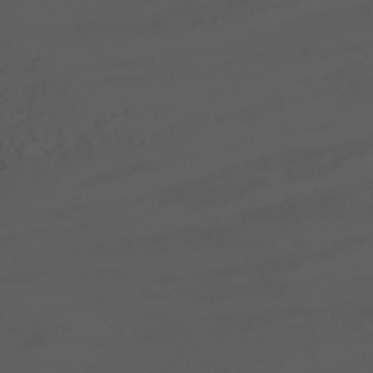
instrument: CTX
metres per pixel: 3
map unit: Nhu
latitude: -8.5763
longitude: -82.6490
